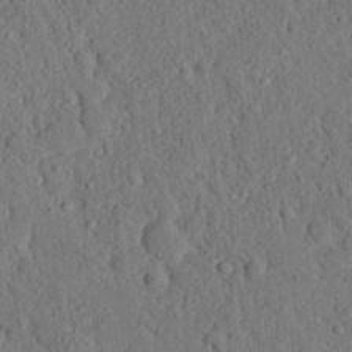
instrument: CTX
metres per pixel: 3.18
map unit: eHh
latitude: 25.3481
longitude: -78.5546
